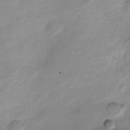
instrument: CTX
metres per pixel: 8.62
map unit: Nve
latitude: -18.3495
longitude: 107.8045
